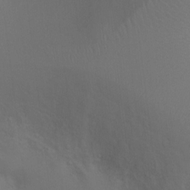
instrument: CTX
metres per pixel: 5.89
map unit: Ht
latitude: 0.1766
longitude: -35.6882
